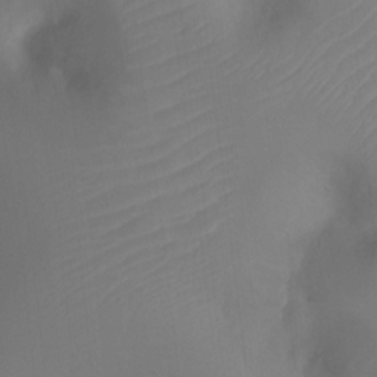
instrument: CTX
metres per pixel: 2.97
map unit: Ht
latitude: -17.0487
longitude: -41.4048
